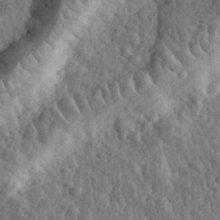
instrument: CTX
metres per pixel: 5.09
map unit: eHh
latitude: 33.3104
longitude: -80.1578
